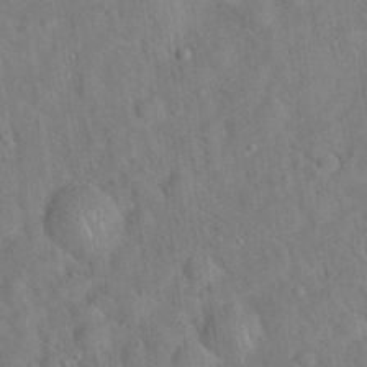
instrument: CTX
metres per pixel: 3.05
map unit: Hto
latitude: 18.8380
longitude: -53.1592
